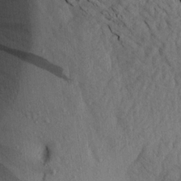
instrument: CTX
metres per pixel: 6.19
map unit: Aa
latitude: 15.1593
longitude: -145.8205
